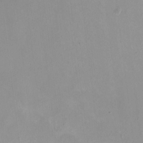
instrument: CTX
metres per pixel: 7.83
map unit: HNhu
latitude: -0.8219
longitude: -4.6868
